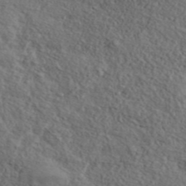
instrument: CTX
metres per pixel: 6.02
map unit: ANa
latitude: 44.3845
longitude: 44.9353
